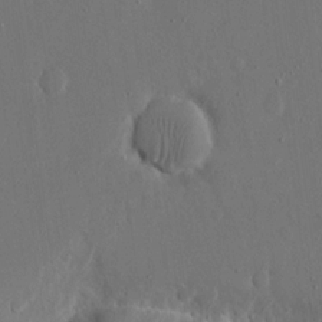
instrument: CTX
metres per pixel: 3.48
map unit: eHh
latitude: 15.5749
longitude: -69.9528
